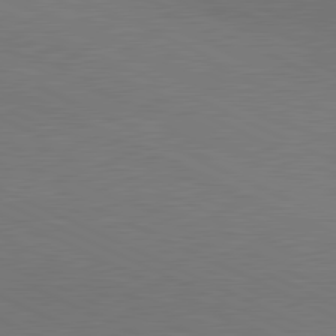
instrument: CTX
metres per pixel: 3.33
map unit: lApd
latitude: 81.0836
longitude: 148.1228
